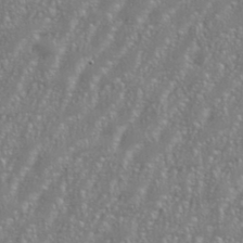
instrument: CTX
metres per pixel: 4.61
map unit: eHh
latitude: 35.5749
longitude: -132.4979
